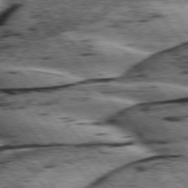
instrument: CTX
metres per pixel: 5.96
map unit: lApd
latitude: 76.1011
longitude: -82.2711
